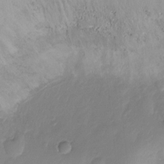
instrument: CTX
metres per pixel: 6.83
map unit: Nhu
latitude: -13.3888
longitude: -40.6868
